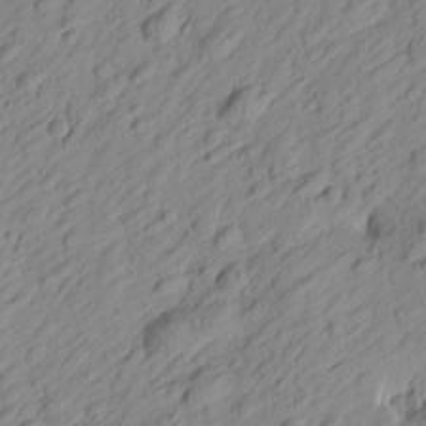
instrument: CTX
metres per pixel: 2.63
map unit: Htu
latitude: -0.9164
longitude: -175.1025
